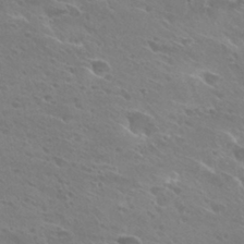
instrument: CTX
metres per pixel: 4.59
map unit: Hto
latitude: 27.8772
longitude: -40.1199
